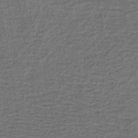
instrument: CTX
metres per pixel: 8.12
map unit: lHb
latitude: -39.2754
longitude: 59.3320
